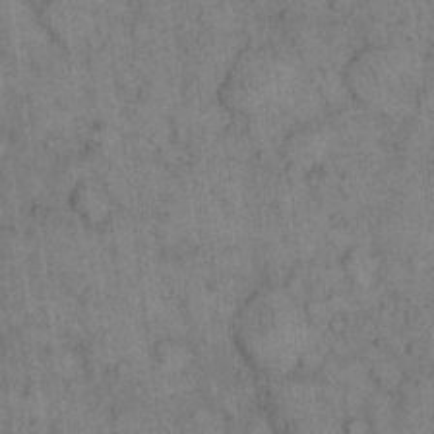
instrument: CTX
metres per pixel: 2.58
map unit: eHh
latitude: 15.7828
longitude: -65.4048
